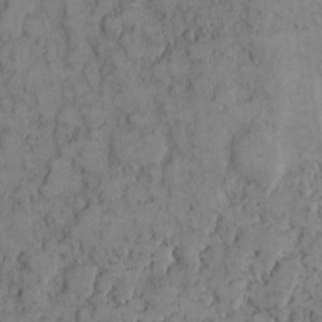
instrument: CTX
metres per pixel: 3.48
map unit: eHh
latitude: 7.7450
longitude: -64.6113
